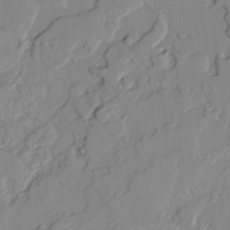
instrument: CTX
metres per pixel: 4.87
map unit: lAvf
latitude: 25.2159
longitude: -110.9514
